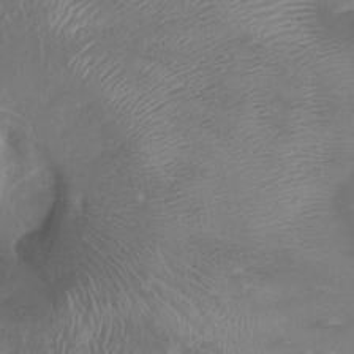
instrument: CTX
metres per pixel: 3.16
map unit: Nhu
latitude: -29.5966
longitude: -63.1592
